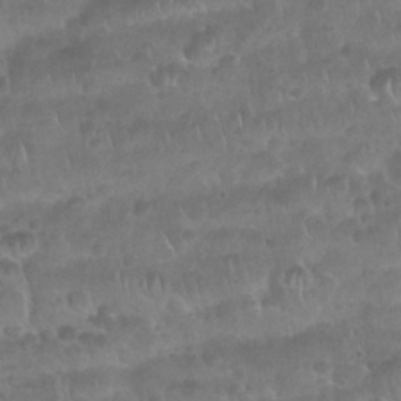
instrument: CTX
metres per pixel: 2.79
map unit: Nhu
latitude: 25.8016
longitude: -52.3090
